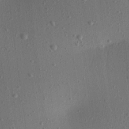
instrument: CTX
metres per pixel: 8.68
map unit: Aa
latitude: 22.1389
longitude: -143.1403
